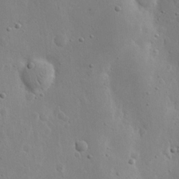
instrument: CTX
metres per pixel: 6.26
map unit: eHh
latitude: 19.0080
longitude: -71.4237
